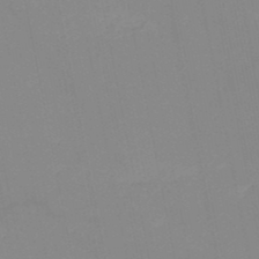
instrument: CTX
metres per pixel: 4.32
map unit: HNb
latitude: -49.4077
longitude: -40.5923
